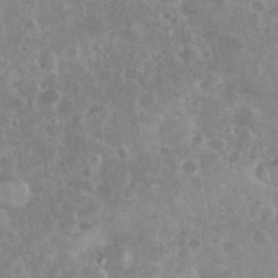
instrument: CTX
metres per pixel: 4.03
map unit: eHh
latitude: 35.4426
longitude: -62.1389
